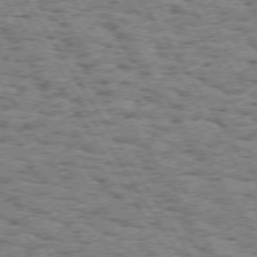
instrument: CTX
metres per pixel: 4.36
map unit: Hpe
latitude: 73.9339
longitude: -133.4426
